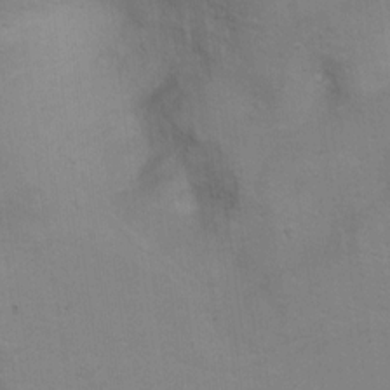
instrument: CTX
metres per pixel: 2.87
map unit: Ht
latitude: 7.9339
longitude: -36.6113
